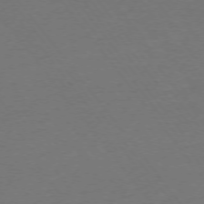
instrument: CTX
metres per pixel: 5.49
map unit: Ap
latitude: -75.5399
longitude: -94.5735
